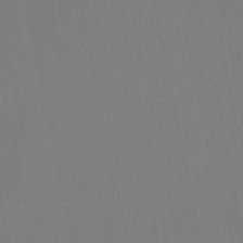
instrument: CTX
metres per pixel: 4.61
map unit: lHb
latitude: -48.1228
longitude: 75.0865
